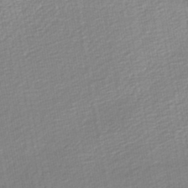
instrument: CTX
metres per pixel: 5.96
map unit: lHb
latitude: -45.4832
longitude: 61.0298
